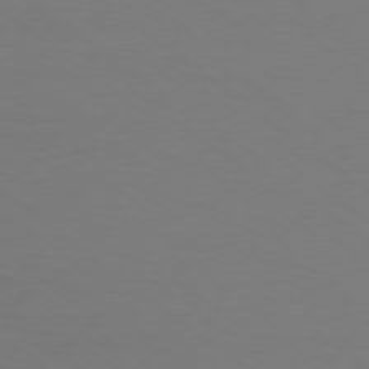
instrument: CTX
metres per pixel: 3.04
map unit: Ap
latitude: -78.1039
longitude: -66.3089
